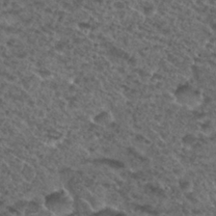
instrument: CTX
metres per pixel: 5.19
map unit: Nhu
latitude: 29.8394
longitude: -49.7639
